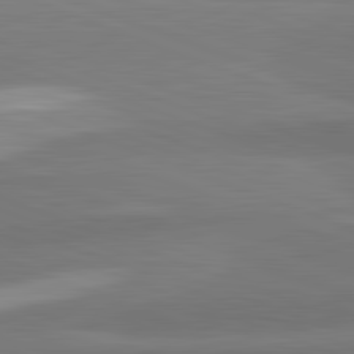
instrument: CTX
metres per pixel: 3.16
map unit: lApd
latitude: 82.4223
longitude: 150.5196
